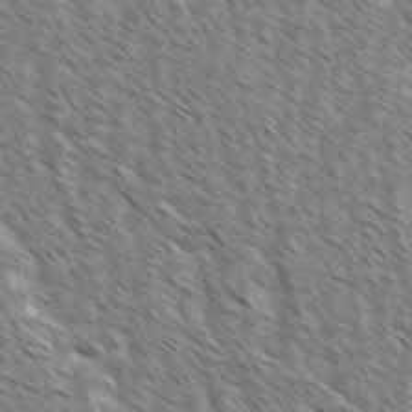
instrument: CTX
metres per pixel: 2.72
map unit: Ave
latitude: -1.8423
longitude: -113.2159
